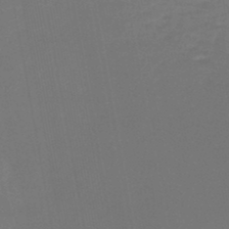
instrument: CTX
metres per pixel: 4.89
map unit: lHb
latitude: -46.8219
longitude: 74.0094
